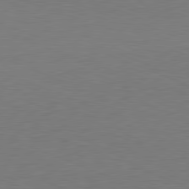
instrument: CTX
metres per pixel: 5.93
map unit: Hpe
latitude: -81.7289
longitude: 8.8219
